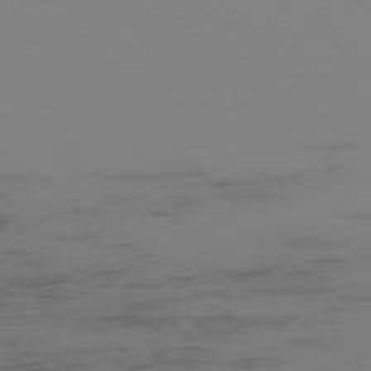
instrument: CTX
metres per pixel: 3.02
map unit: Ap
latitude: -77.9367
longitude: -66.4034
